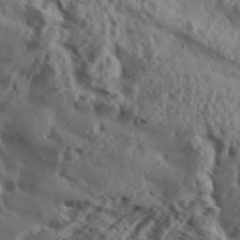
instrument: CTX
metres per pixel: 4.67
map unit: Aa
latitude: 31.8962
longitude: -136.5168
